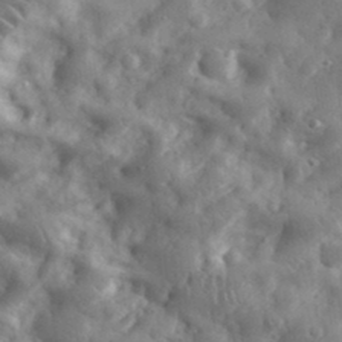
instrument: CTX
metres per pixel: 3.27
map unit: eHh
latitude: 33.4804
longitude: -69.7450
